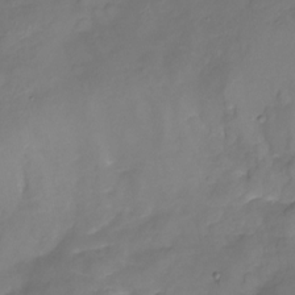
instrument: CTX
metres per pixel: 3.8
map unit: Nhu
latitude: -22.2740
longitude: -56.4978
